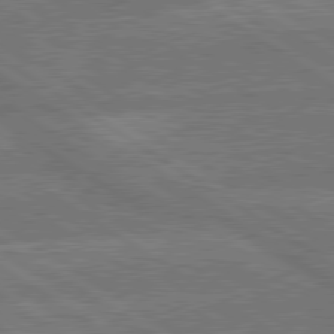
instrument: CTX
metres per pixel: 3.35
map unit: lApd
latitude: 79.8395
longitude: -161.8016
